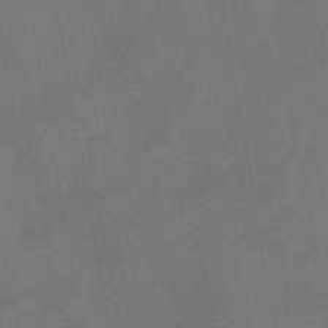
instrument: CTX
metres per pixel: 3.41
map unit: HNb
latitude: -44.3306
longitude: -38.9891
